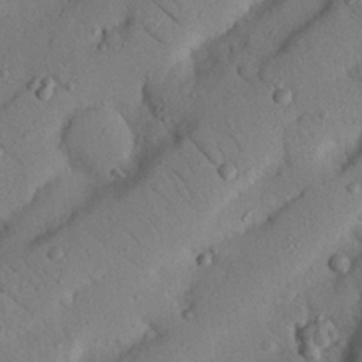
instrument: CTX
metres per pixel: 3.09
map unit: Nhu
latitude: 22.7057
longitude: -74.5924
